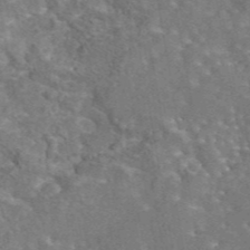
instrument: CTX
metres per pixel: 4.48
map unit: eAb
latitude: 44.4412
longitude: 110.7841
